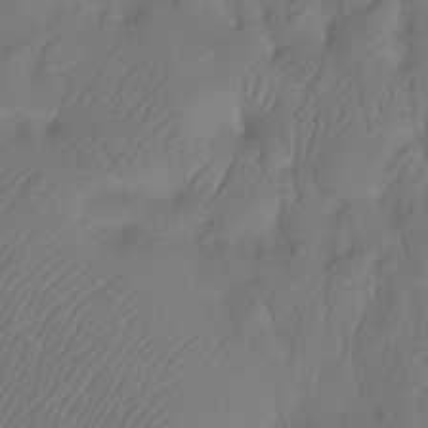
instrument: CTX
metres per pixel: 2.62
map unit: Htu
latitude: -14.2551
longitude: -47.3482
